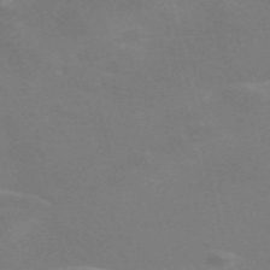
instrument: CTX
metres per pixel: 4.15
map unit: Nve
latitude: -58.3306
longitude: 63.2565
